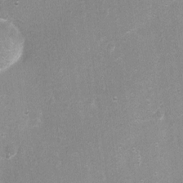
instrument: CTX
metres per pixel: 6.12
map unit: Nhu
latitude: -10.9731
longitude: -36.0822
